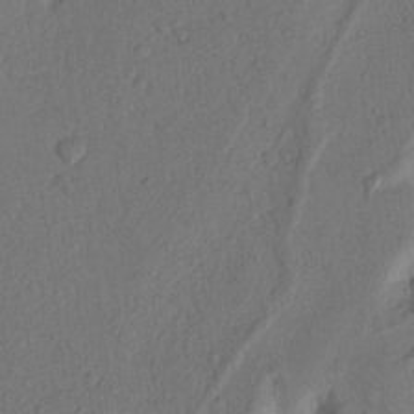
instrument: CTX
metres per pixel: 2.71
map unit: Nhu
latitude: 19.1970
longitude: -76.8569
